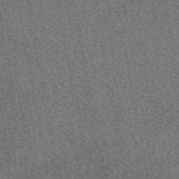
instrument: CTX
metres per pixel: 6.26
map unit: eAb
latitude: 48.9514
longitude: 113.0864
